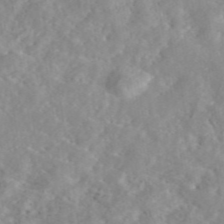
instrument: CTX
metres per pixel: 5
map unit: eAb
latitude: 45.2348
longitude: 127.1431
